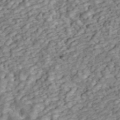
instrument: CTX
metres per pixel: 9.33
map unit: ANa
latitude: 46.2145
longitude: 25.2943
